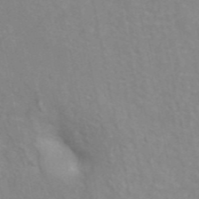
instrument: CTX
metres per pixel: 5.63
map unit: ANa
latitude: 45.6883
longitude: 25.7666
